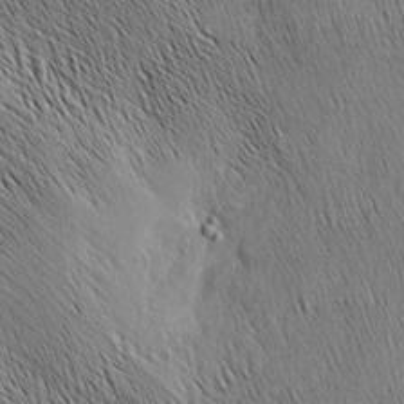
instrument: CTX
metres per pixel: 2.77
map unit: Nhu
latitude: -4.6518
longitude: -150.1389
